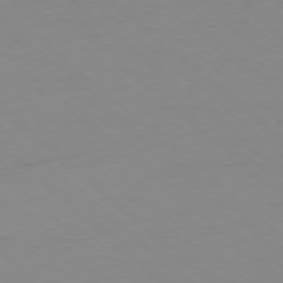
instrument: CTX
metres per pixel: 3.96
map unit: Ap
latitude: -78.1228
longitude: -98.4412
